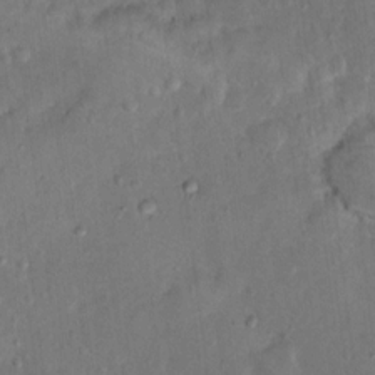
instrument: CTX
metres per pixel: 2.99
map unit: Hto
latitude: 12.1956
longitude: -36.6302
